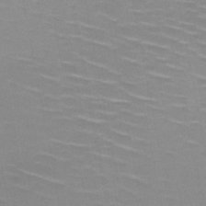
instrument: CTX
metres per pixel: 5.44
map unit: HNb
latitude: -48.4818
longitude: -47.5560
